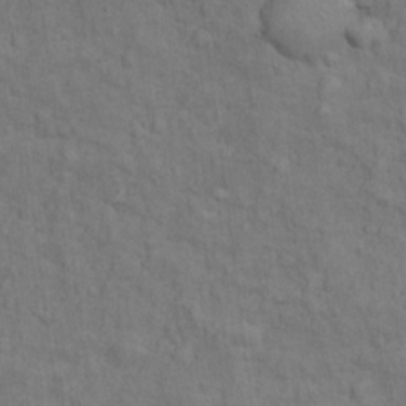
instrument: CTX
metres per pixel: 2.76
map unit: Ht
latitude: 9.9906
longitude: -39.5560
